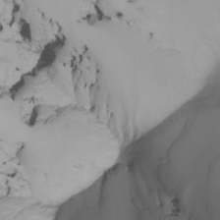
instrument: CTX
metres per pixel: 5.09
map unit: Nhu
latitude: -6.5573
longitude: -94.0255
